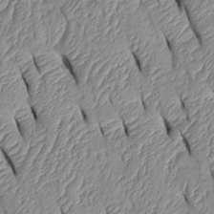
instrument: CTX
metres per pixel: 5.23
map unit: Htu
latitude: 1.8583
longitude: 149.2565
